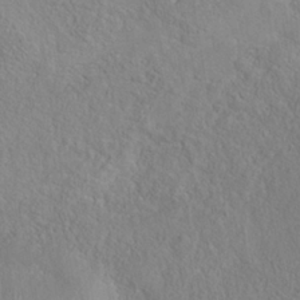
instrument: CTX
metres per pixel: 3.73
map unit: Nhe
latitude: -38.4251
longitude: 139.3888
